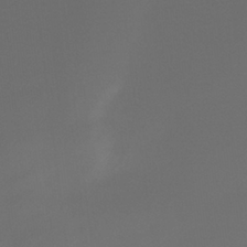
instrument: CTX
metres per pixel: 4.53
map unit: eHb
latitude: -31.7855
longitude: 74.6897
